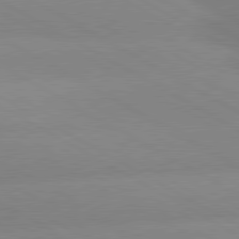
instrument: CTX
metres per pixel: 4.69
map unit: lApd
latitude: 80.2900
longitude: -153.4805
